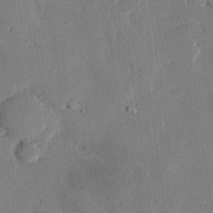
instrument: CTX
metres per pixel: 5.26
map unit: eHh
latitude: 27.1781
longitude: -82.0444
